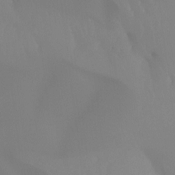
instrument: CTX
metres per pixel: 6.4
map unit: Htu
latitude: -15.4644
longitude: -48.0444
